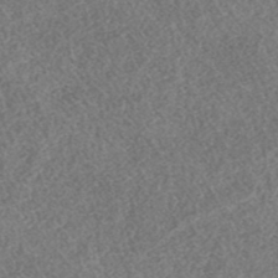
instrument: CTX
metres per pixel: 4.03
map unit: HNhu
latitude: -46.5007
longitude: 29.3132
